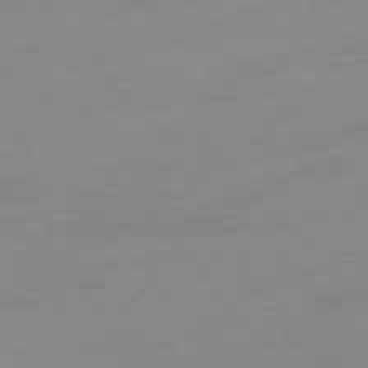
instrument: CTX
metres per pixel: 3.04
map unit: Ap
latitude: -77.0864
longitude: -63.9339
